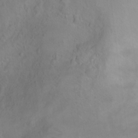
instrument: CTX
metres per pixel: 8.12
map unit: Ht
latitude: 0.8002
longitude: -44.8191
